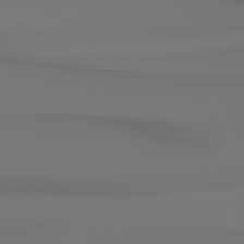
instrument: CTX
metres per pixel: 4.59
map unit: Hpe
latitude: 78.8002
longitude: -136.8569
